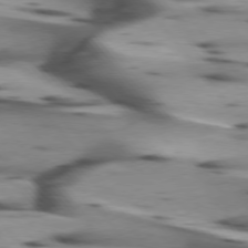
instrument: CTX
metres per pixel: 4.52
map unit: lApd
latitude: 75.5371
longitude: -64.0633
